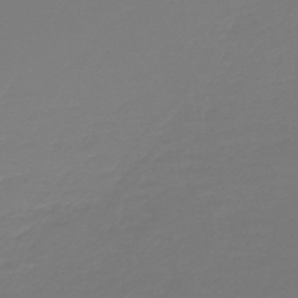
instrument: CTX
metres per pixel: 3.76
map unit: lHb
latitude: -46.1794
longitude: 72.4818
